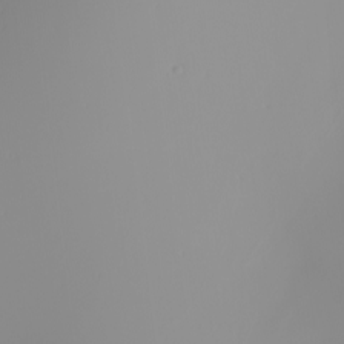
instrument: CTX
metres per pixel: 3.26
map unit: Nhu
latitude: -8.0472
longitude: -95.8017
